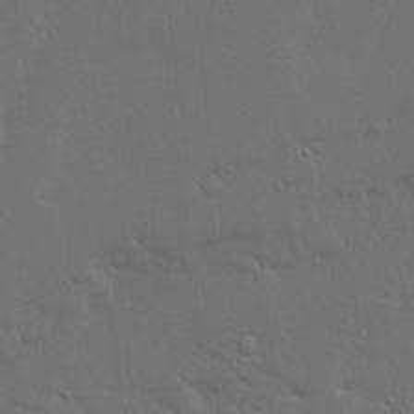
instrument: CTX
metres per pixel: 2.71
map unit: Ave
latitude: 15.7828
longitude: -139.3482
